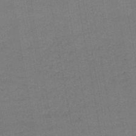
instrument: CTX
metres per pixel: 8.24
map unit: lHb
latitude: -45.1053
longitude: 67.6911
